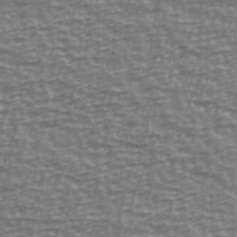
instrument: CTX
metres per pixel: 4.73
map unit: Ave
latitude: 40.5356
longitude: -114.1010
